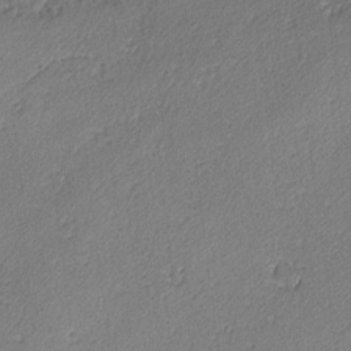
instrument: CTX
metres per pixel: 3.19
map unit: lAvf
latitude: -4.5573
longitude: -109.4237
